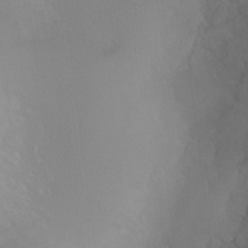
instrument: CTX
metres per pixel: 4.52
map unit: Ht
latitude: -0.7841
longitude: -17.6316
